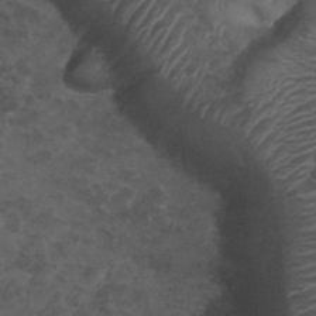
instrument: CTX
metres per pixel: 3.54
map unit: Nhu
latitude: 25.4426
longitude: -53.5182
